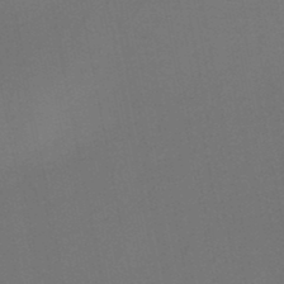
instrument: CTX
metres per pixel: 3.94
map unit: HNb
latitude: -47.2565
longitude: -40.2144
